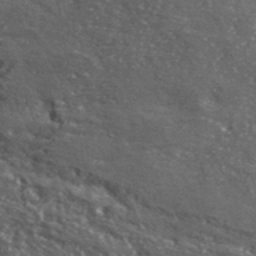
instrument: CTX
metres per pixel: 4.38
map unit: lHvf
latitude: 41.8961
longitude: -89.7828
